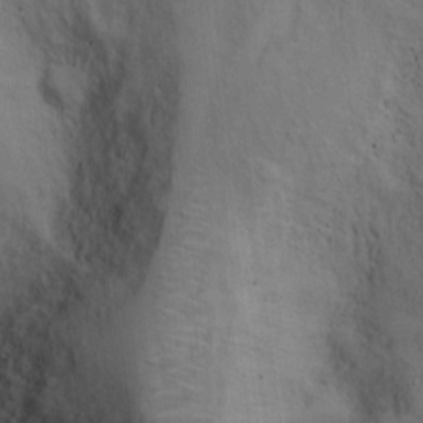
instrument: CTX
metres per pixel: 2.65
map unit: Ht
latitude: -2.6140
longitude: -15.1215
